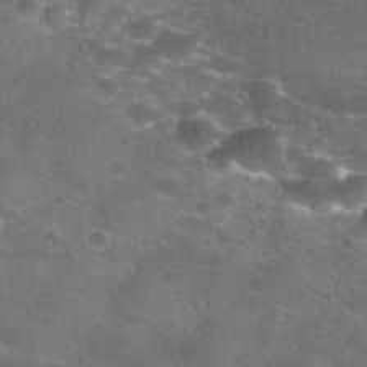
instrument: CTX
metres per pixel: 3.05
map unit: Nhu
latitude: 27.4238
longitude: -55.7072
